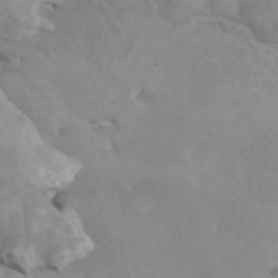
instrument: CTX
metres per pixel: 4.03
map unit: Htu
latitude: -5.4454
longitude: -76.6868
